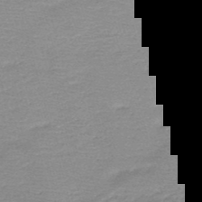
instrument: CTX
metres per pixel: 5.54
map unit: HNb
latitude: -49.1431
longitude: -41.8583
